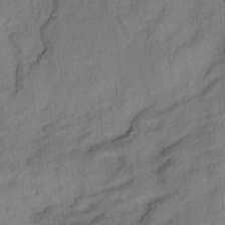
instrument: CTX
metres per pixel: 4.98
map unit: Aa
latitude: 10.1578
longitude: -143.0459
